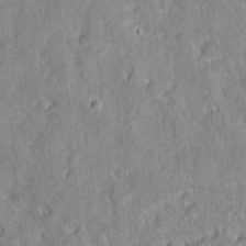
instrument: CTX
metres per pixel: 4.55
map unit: eHh
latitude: 7.1403
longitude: -75.9528
